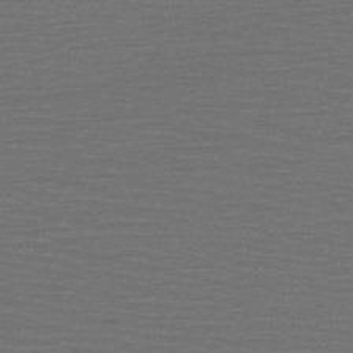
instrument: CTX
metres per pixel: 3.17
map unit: HNb
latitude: -53.4643
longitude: -43.3671
